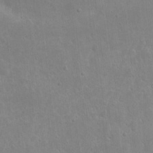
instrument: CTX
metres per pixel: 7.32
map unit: eHh
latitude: 8.6680
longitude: -72.5735
